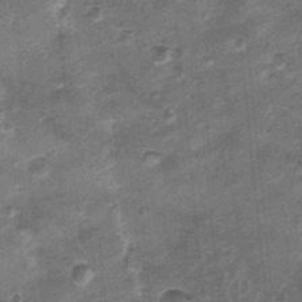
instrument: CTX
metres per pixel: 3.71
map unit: Nhu
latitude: 0.5734
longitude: -17.0269
